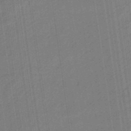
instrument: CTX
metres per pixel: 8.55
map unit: eHb
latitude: -46.7085
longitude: 87.6155
